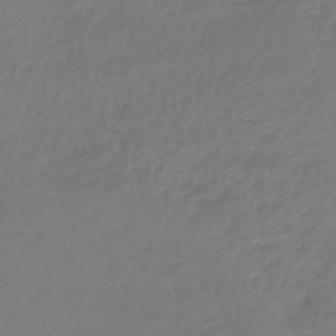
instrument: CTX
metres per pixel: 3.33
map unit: lHb
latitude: -41.6911
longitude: 68.5195
